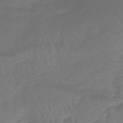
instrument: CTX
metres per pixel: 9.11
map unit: lHb
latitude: -43.1242
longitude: 81.2187
